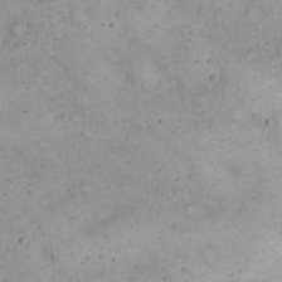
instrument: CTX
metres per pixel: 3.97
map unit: eHh
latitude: 20.5735
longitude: -60.1389
